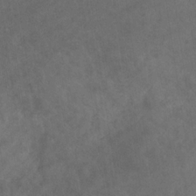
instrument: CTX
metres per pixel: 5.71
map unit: eHb
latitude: -32.0283
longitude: 71.4455
